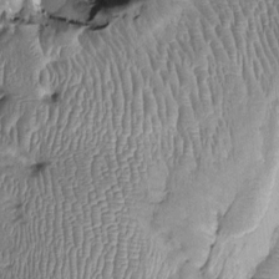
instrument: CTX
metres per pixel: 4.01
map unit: Ht
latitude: -0.1795
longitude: -14.3090
